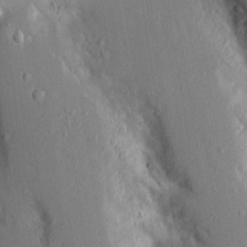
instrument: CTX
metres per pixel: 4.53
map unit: Aa
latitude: 16.5546
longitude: -149.3104
